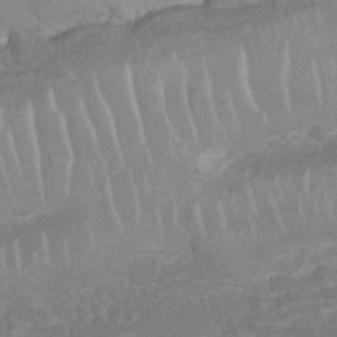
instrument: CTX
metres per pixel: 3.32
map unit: Nhu
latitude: 26.5735
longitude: -62.6869
